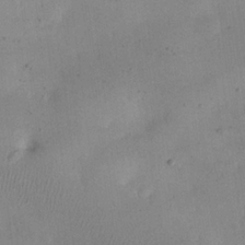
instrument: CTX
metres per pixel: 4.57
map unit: eHh
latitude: 24.5356
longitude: -65.9906
